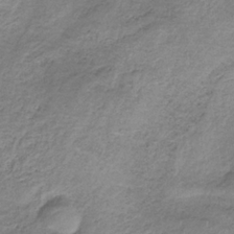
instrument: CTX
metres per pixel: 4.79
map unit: HNb
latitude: -32.9164
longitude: 63.0297
